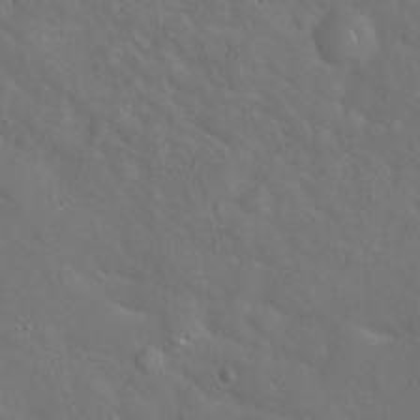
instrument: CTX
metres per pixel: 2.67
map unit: Hto
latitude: 17.6127
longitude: -53.4238
